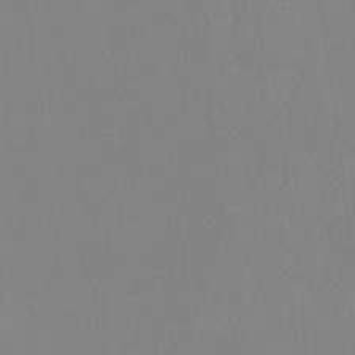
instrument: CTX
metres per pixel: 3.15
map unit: Ht
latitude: -8.6329
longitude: -34.0633
